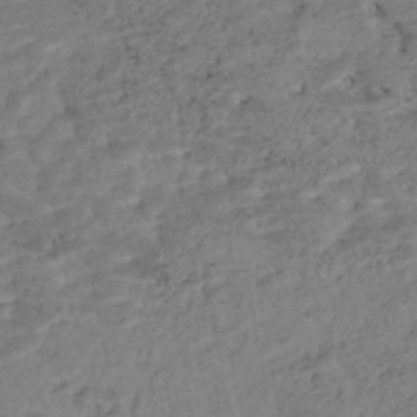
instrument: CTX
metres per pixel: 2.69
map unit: Nhe
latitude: -47.9178
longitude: -173.2914
